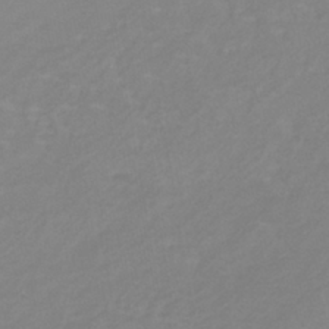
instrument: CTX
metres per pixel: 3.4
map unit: lHb
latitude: -40.8975
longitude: 64.8786
